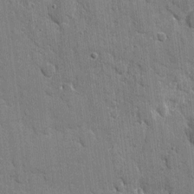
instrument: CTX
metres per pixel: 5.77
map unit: eHh
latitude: 8.1200
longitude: -67.4993
